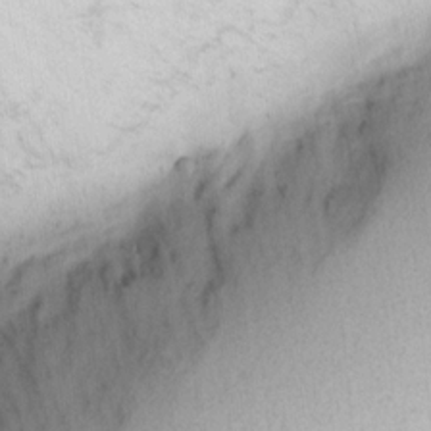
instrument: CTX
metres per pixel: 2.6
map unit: Nhu
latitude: 0.1389
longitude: -79.4238
